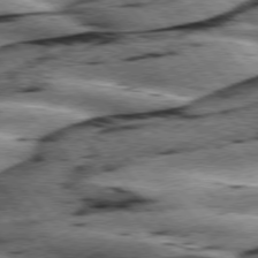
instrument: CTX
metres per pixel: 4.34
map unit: lApd
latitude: 76.1577
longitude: -82.4412
